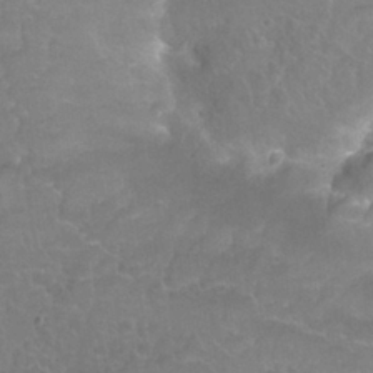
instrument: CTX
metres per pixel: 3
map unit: Nhu
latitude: 25.6882
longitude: -53.6127
